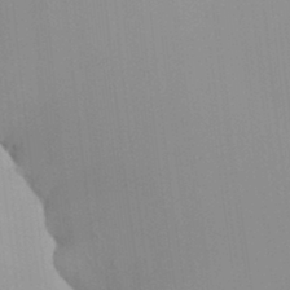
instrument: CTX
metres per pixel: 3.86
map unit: HNhu
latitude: 7.0458
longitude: -1.9150
